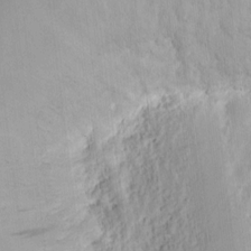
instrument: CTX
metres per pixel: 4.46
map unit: Ht
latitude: 9.6505
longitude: -74.5168
